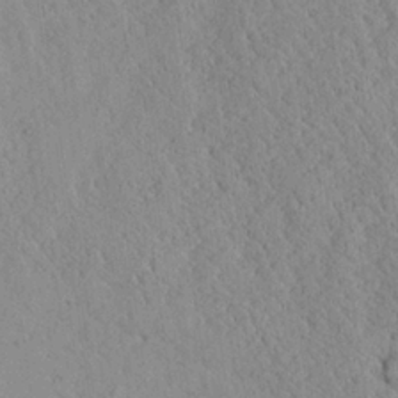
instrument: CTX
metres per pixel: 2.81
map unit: Ave
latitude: 24.1199
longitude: -133.8394
